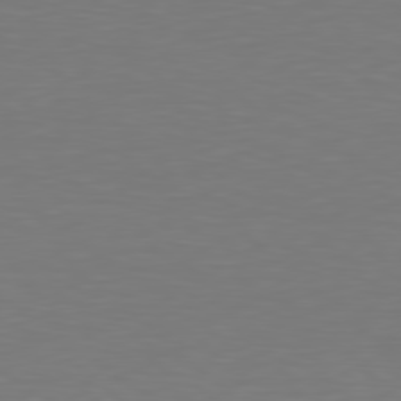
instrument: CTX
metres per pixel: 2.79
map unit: Hpe
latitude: 78.6680
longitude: -137.4805
